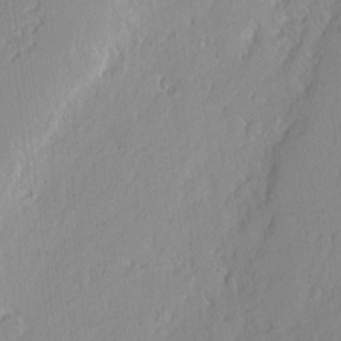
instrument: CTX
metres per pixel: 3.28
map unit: Nhu
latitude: 2.1766
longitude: -77.4048
